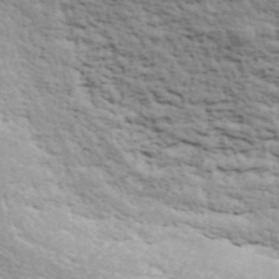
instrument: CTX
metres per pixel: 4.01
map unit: ANa
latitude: 40.8002
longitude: 30.2172
